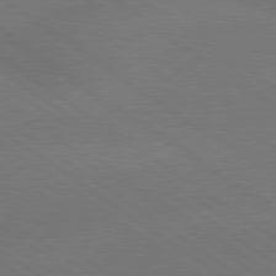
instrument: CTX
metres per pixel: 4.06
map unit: lApd
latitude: 79.8961
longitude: -151.0458
